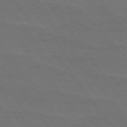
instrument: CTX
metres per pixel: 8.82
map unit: lApd
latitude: 74.8002
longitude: -57.4993
